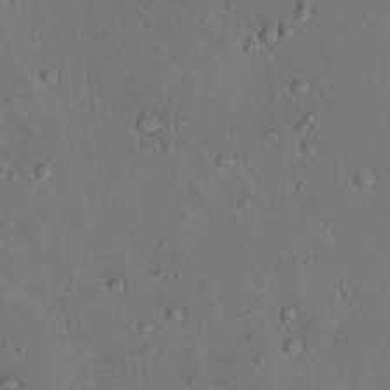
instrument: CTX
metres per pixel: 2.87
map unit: Nhu
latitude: 14.4979
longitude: -36.6680
